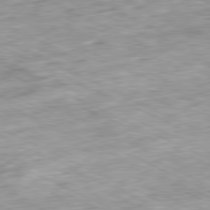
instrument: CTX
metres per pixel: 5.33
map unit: Ap
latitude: -81.2565
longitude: -88.1389
